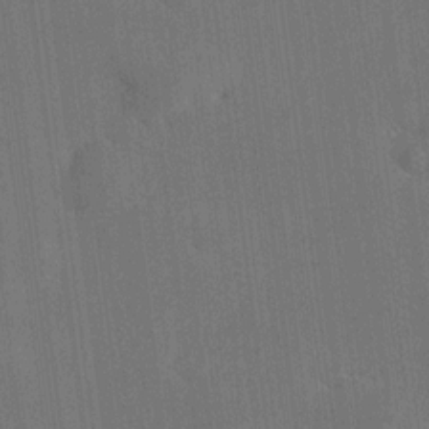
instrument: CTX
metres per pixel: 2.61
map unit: HNhu
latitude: 8.5735
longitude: 15.8801
